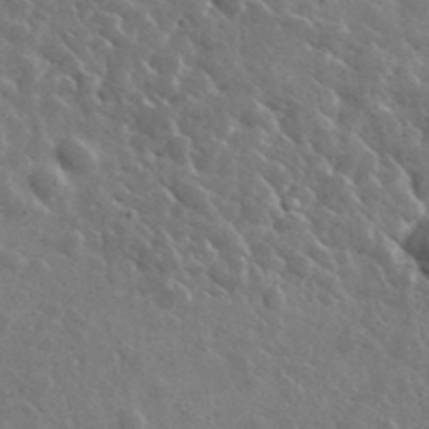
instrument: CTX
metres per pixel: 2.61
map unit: lHvf
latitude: 36.7246
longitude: -89.2915
